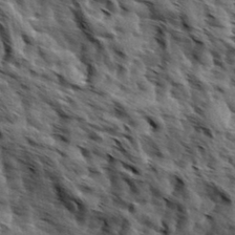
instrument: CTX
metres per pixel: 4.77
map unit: Hve
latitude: 31.9151
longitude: 149.0865
